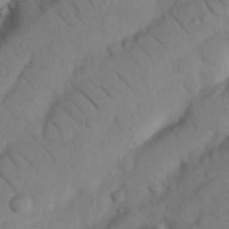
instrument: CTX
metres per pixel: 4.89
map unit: Nhu
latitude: 22.3656
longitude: -74.6491
